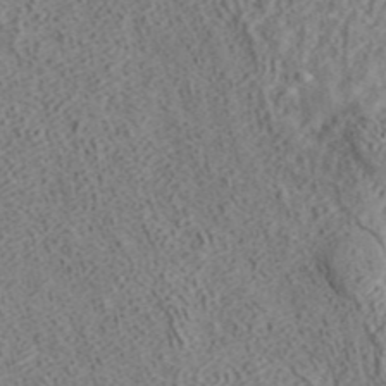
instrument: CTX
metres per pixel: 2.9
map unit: ANa
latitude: 42.1200
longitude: 18.5196
